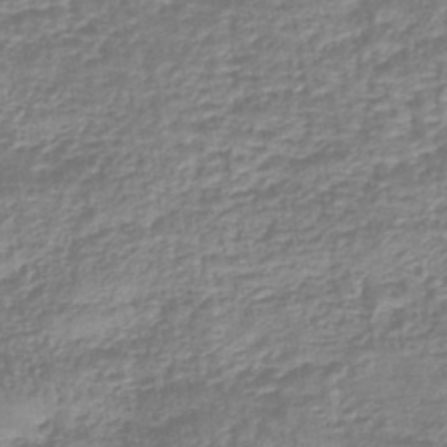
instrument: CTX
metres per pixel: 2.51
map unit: eHb
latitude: -44.1039
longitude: 81.8989
